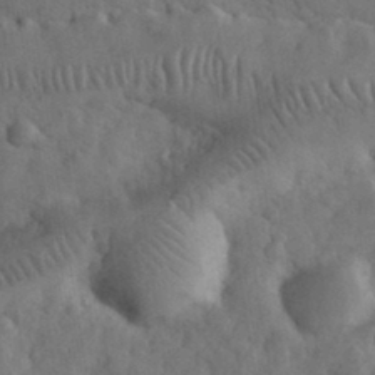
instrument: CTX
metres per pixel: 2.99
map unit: eHh
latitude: 33.0270
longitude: -67.4615
